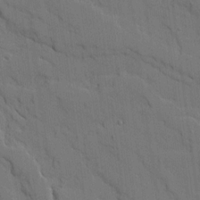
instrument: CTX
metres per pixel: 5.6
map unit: Ave
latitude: 18.4412
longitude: -128.7435
